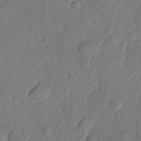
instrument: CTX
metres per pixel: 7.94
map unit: eHh
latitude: 5.9717
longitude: -73.2159
